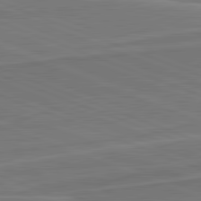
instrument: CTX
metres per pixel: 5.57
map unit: lApd
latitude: 82.2522
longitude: 140.7274
